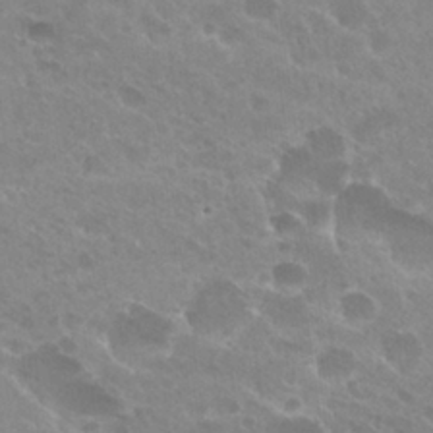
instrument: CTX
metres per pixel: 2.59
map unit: Hto
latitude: 26.1956
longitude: -36.5168
